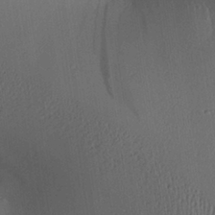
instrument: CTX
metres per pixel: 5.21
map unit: Aa
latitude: 26.8569
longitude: -136.2712
